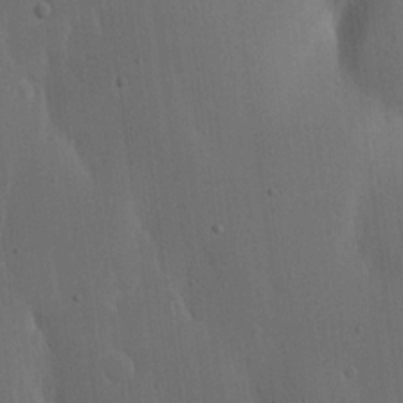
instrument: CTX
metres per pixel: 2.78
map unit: Nhu
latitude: 16.7057
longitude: -79.1214
